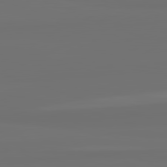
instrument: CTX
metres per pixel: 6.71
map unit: lApd
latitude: 82.5167
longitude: 161.4832
